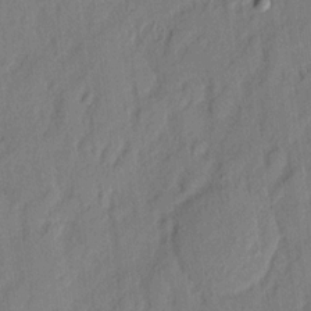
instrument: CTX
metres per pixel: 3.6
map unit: eHh
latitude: 4.6679
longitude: -76.9891
